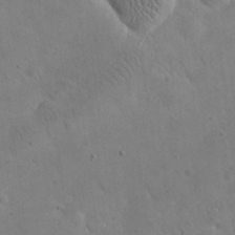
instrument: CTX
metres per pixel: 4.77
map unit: eHh
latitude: 25.4237
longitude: -67.2914
